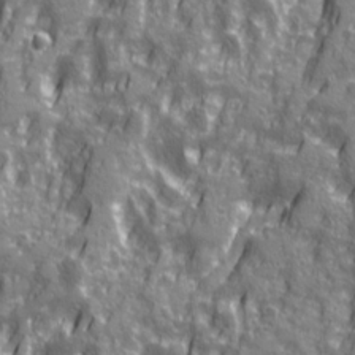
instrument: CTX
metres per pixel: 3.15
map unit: Ave
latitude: 20.4979
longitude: -133.0458
